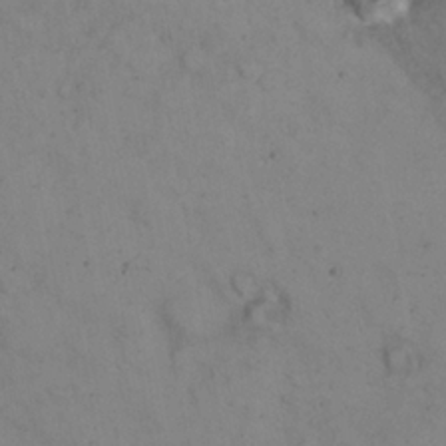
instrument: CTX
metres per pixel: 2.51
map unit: eHh
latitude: 22.8947
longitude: -61.9906
